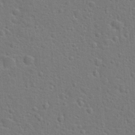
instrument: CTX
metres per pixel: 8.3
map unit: Hto
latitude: 22.6868
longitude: -47.4238
